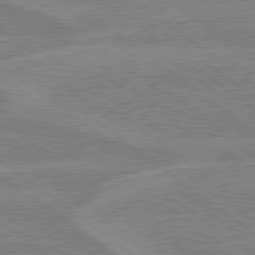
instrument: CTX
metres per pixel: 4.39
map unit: lApd
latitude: 79.1403
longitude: -160.7057
